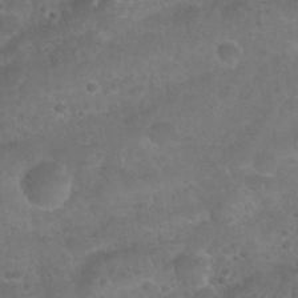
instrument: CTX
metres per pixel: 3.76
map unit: Nhu
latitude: 25.2914
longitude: -52.3279
